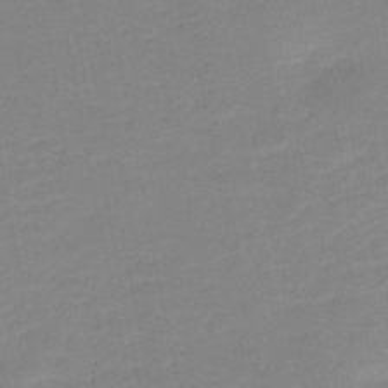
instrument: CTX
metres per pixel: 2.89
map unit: HNb
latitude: -49.1242
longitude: -43.3671
